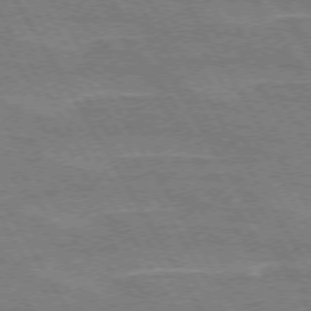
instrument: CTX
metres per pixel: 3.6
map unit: lApd
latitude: 72.7813
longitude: -55.6505
